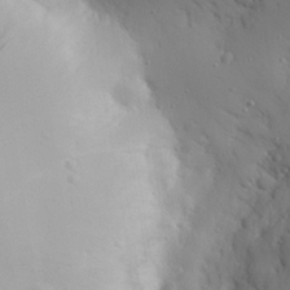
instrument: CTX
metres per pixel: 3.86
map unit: eHh
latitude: 26.6491
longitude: -75.2159
